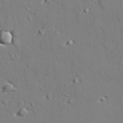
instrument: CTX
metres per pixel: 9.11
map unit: lAvf
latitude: 27.0081
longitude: -109.0836
